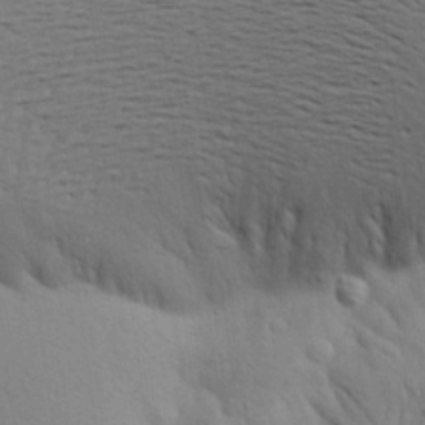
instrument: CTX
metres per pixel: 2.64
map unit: Aa
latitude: 21.1026
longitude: -148.3845
